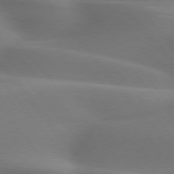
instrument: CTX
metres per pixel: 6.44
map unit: lApd
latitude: 75.7072
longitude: -60.5923
